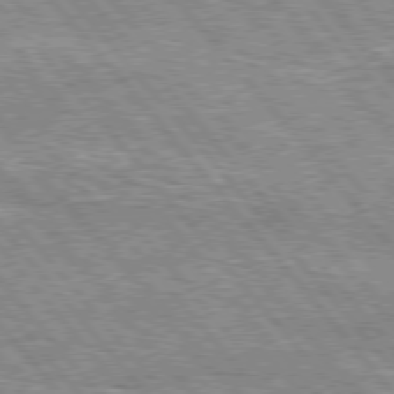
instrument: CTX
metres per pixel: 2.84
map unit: lApd
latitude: 76.3089
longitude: -73.8962
